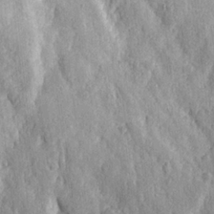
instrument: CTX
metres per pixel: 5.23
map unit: Ave
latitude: 22.9325
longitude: -133.8205
